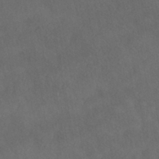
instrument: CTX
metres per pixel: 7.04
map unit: HNhu
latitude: -39.3132
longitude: 97.1620
